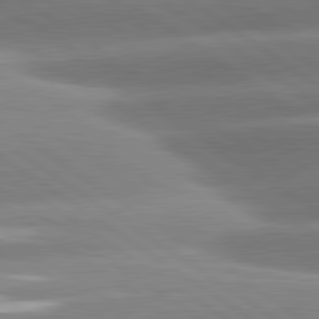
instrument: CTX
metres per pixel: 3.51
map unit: lApd
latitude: 81.2348
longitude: -157.9906
